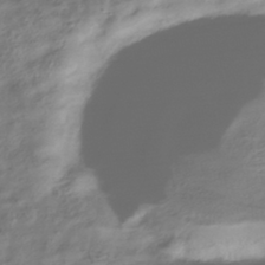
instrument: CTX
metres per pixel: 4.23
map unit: HNhu
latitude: -41.3509
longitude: 97.9178
